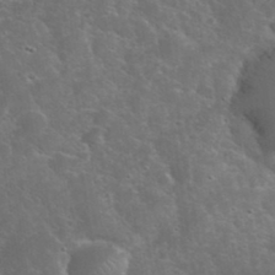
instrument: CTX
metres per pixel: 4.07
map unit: eHh
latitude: 36.7058
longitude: -67.2914
